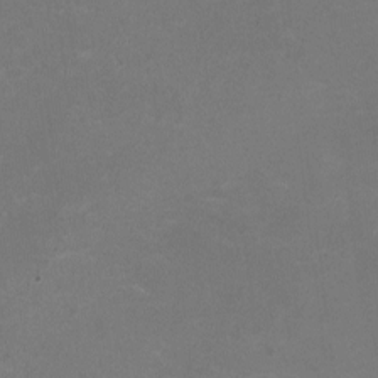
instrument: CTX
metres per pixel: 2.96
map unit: HNhu
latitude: -2.6707
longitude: -3.4237
